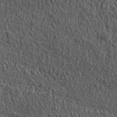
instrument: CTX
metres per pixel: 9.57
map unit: ANa
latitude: 42.5735
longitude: -87.3670
